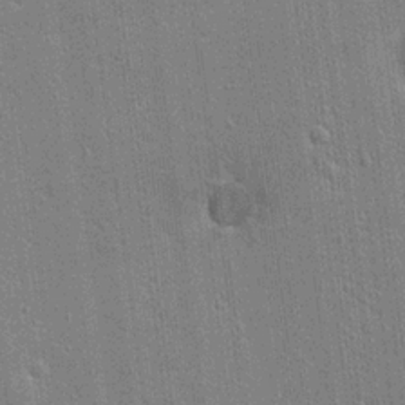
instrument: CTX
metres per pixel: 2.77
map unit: Nhu
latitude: 17.7828
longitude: -30.5168
